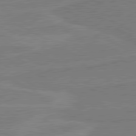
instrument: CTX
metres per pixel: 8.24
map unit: lApd
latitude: 80.7057
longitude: 168.3117
